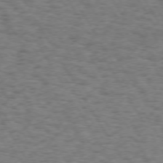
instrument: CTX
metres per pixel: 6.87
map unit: Hpe
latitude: 72.9892
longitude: -129.9717
